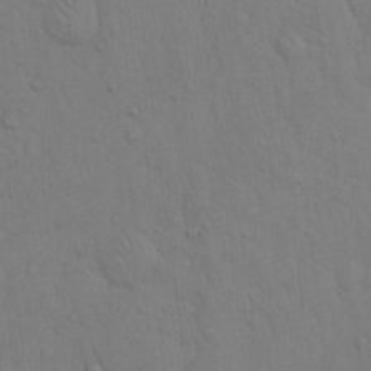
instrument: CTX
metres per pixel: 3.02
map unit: Hto
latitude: 12.8380
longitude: -56.9702
